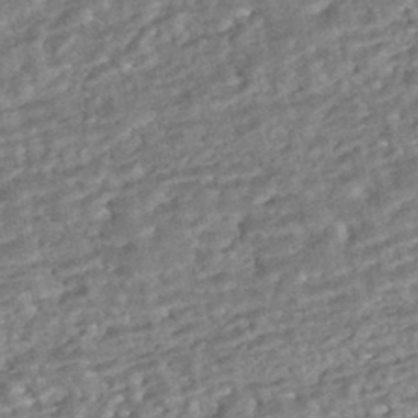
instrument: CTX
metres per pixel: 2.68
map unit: HNhu
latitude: -43.7666
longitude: 100.0283
